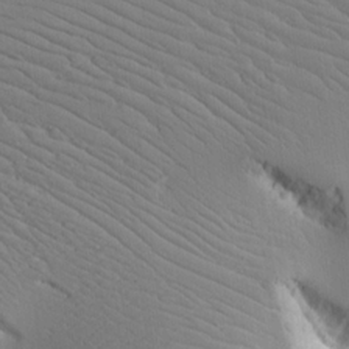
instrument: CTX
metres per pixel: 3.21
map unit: lAvf
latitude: 16.4412
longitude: -126.8569
